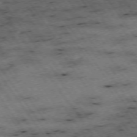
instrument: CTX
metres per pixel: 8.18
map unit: Hpe
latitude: -74.5763
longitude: 1.9367
